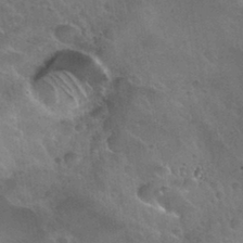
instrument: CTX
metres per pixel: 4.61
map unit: Nhu
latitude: 31.2159
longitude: -54.3467
